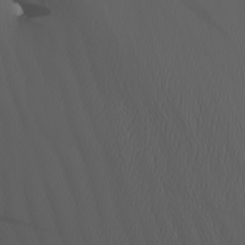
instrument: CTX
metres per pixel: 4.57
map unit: Nhu
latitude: -6.6896
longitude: -96.0822
